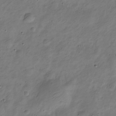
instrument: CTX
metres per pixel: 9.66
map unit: Nve
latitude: -23.8423
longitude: 107.4266
